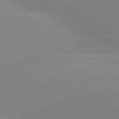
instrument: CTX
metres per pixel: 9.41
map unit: lApd
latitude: 80.7624
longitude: -154.4034
